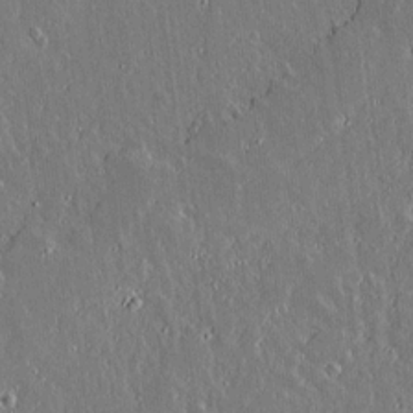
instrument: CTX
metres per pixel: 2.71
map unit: lAvf
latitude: 14.4979
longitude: -128.9325
